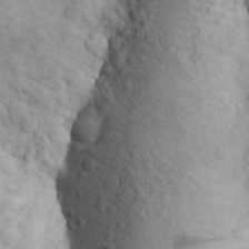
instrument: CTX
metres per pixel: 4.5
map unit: Aa
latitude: 26.9325
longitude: -149.2348
